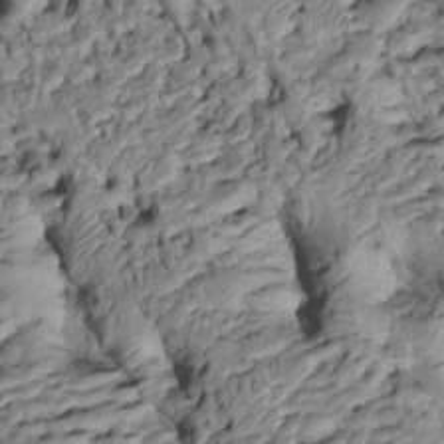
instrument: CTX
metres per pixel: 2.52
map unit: Htu
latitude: -6.2172
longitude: 154.5007
